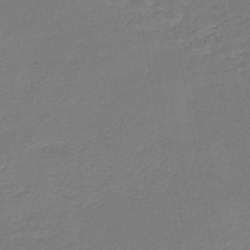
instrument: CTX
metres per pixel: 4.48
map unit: lHb
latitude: -43.0864
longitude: 63.4643
